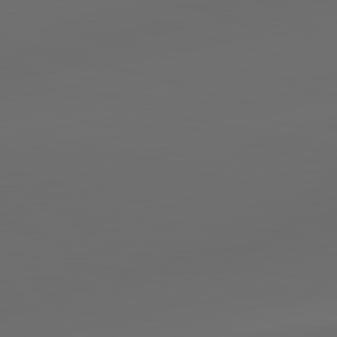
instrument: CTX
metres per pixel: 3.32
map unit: lApd
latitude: 83.3103
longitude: -133.4993
